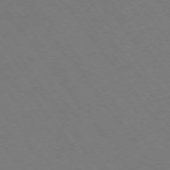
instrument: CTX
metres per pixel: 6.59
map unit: Ap
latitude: -74.8408
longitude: -70.0633
